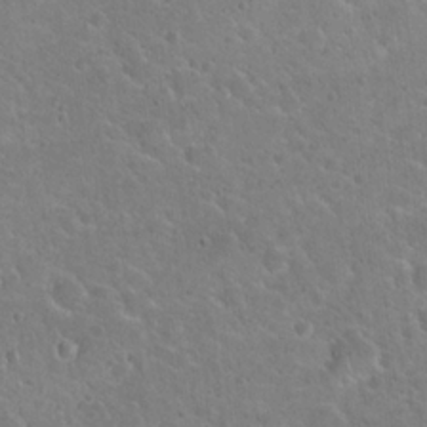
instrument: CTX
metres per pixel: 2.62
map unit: Hto
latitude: 21.9339
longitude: -50.5545
